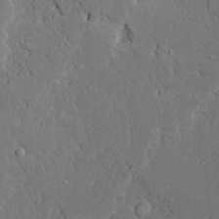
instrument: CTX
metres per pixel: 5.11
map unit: Ave
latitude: 23.6127
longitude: -130.7814
